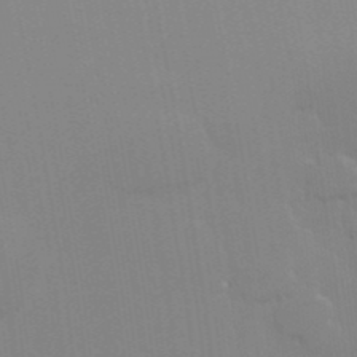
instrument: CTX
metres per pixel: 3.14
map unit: Hve
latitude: 30.6113
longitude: 150.3117
